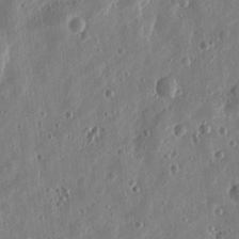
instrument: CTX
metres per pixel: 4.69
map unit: Htu
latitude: 0.1200
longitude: -177.9339
